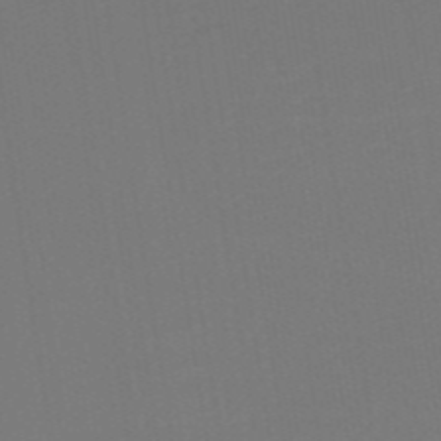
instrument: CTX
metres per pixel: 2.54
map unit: eHb
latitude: -48.8030
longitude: 87.5588
